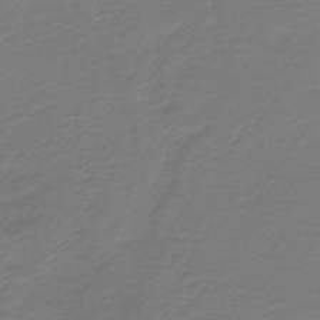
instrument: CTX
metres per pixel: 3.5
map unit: HNb
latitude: -43.2375
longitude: 52.6707
